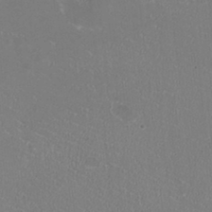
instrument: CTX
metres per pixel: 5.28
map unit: HNhu
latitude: -2.9352
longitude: -1.4993
